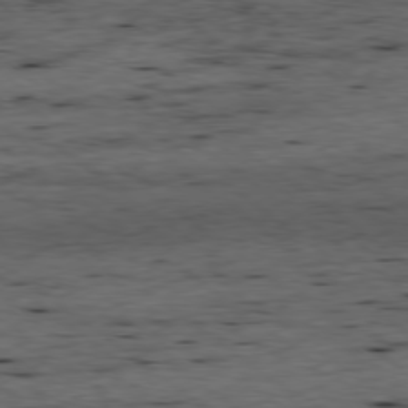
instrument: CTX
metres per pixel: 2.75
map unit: Ap
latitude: -78.8219
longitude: -90.3089
